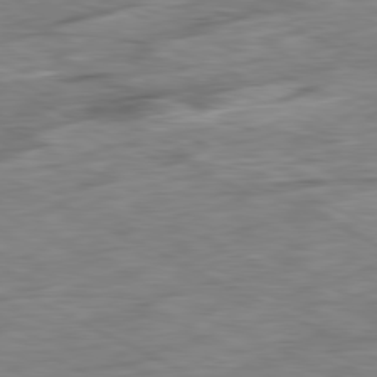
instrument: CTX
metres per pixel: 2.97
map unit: Ap
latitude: -80.9731
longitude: -80.4979
